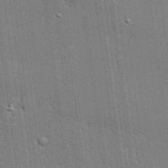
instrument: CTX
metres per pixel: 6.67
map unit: lHvf
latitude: 21.2348
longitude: 143.1998
